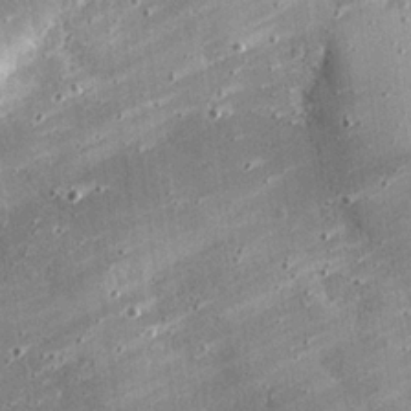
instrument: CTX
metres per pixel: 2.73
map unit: eHh
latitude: 25.3859
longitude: -89.1781
